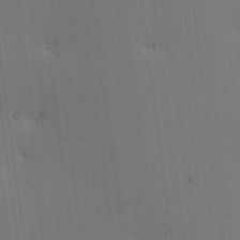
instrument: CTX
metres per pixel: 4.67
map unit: lAa
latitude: 12.4034
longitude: -108.1577
